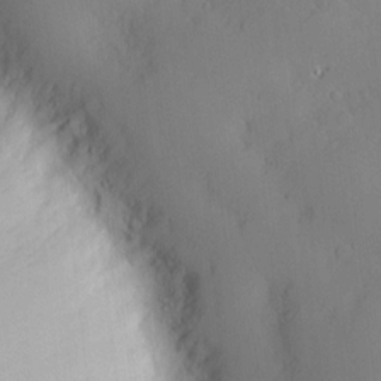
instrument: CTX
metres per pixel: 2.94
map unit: Hve
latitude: -9.4076
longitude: 175.8611
